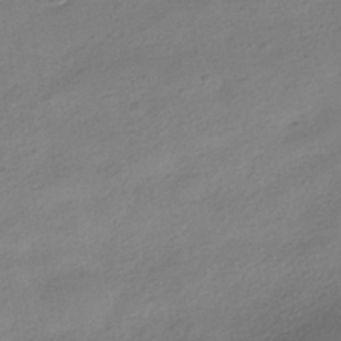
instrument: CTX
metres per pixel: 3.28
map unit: HNhu
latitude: -39.7100
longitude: 95.4454
